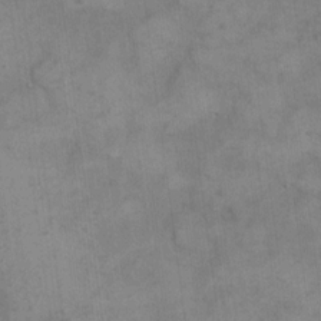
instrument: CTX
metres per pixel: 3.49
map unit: eHh
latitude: 15.5183
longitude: -66.9891
